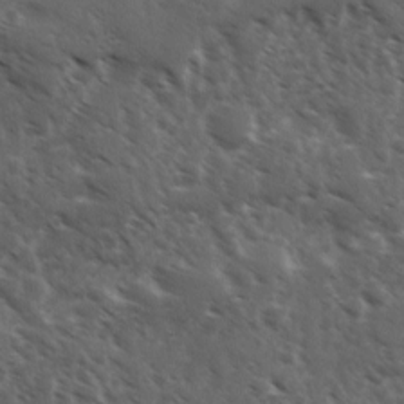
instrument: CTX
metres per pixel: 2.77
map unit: Ave
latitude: 10.9703
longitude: -103.5560
